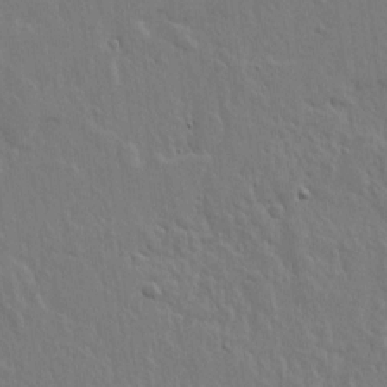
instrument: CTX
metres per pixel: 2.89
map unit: lHvf
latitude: 17.5182
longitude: -117.0647
